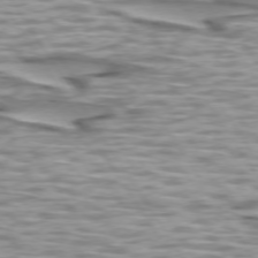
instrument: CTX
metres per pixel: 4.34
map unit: lApd
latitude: 73.8206
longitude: -57.1403
